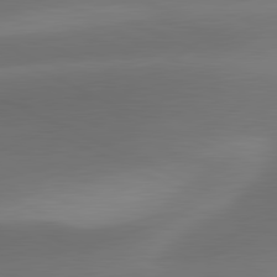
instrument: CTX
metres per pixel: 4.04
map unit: lApd
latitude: 81.4615
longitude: 131.3509
